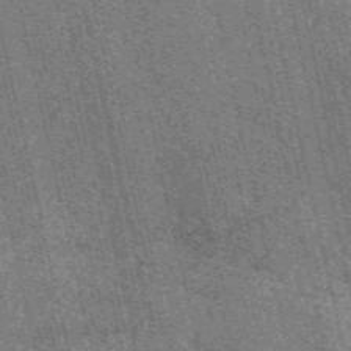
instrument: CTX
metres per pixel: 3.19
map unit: eAb
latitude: 51.6882
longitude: 114.0472
